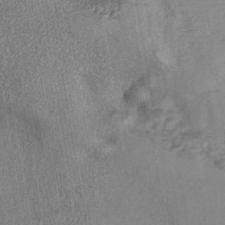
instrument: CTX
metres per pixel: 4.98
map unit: eHh
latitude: -41.8611
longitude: 119.0675
